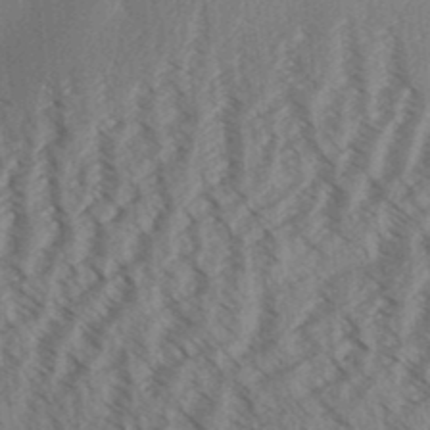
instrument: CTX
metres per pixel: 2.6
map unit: Aa
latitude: 31.7450
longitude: -139.0080
